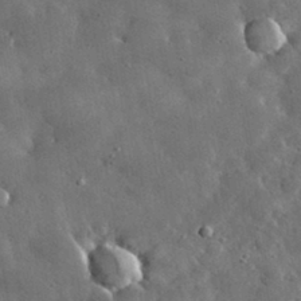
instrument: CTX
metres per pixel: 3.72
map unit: lHvf
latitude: 33.1592
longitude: -87.0080
